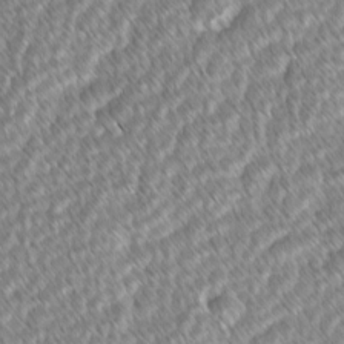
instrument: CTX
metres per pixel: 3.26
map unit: lAvf
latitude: -1.6722
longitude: -114.3656
